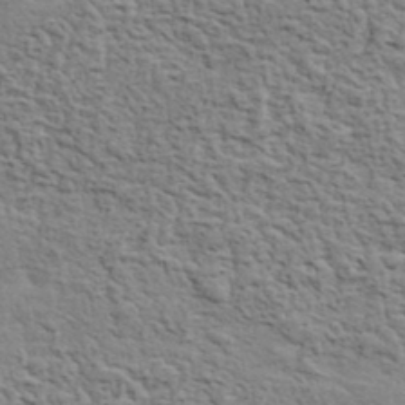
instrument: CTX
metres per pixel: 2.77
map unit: eHh
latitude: 37.3293
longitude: -81.7827
